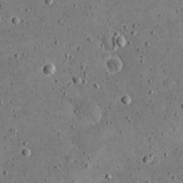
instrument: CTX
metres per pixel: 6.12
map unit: eHh
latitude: 21.4994
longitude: -65.4237
